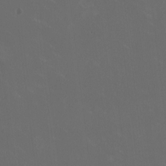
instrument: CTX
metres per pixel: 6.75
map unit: HNhu
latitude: 0.8947
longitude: -2.5168
